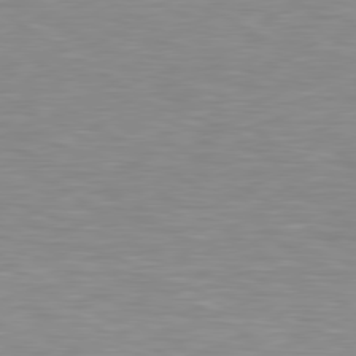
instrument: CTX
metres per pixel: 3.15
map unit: lApd
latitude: 79.3671
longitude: -88.2523
